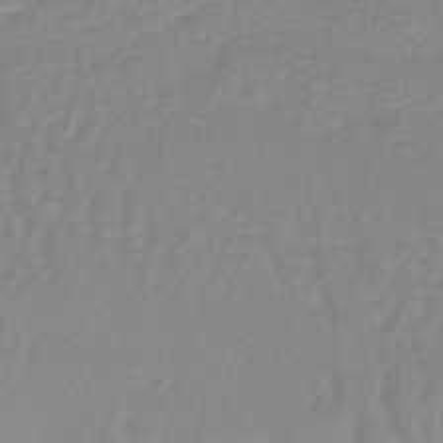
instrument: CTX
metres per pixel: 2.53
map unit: lHb
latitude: -40.7085
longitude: 65.0865
